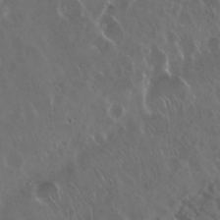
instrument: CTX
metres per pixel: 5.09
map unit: Nhu
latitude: 29.5560
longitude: -59.8583
